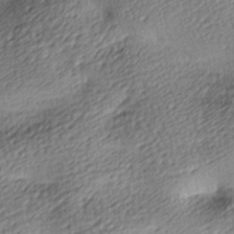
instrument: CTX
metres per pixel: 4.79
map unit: lAa
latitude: -9.4454
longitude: -126.4034
